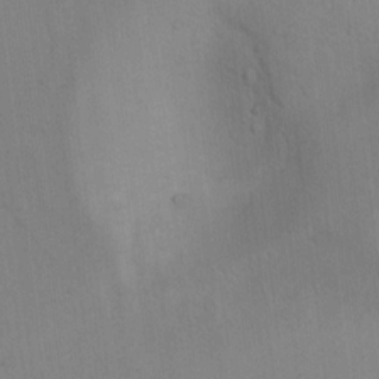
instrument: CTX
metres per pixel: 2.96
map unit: lAvf
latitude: 8.6491
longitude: 167.4454
